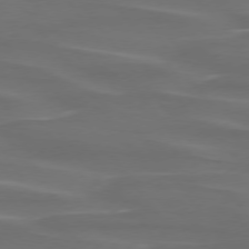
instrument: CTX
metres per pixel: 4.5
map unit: lApd
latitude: 75.1025
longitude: -79.7072
